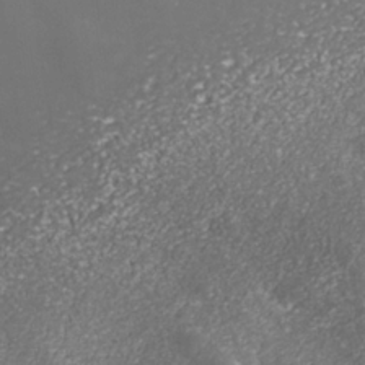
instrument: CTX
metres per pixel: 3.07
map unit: Nhe
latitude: -35.7855
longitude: -91.1592
